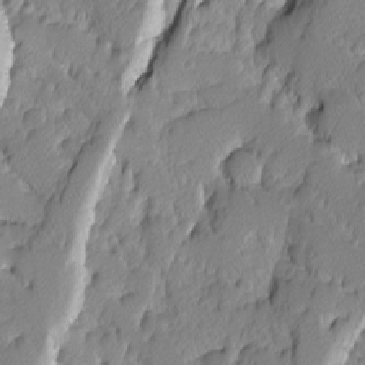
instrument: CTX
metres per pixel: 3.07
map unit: Ave
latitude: -9.8233
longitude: -117.0081
